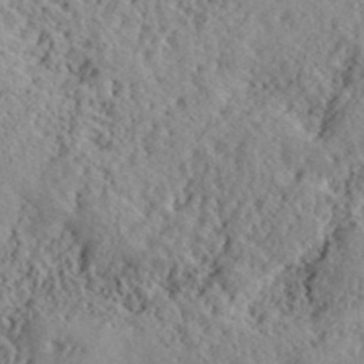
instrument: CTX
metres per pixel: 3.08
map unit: lHvf
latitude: 40.7246
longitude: -88.5357
